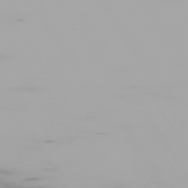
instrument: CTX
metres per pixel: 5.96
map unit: Hpe
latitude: -74.1606
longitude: 5.2942
